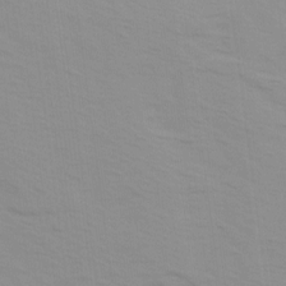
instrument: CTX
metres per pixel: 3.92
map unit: Ave
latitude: 14.4034
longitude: -103.9528
